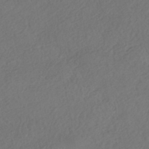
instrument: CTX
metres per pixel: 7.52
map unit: eHh
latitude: -42.9163
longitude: 120.5573
